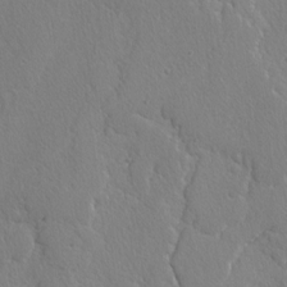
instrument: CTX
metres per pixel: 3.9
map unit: lAvf
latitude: -4.4062
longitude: -108.6490
